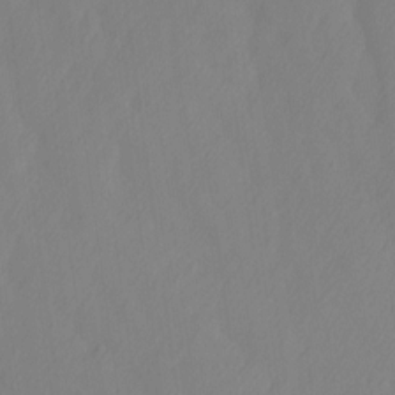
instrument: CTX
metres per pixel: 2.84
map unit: Ave
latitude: 13.3293
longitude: -105.8017
